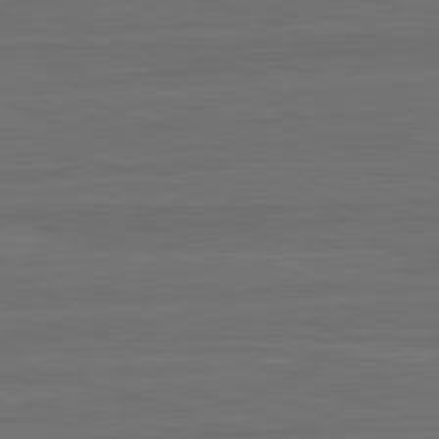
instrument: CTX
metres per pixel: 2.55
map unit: lApd
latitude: 82.7057
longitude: -179.6127
